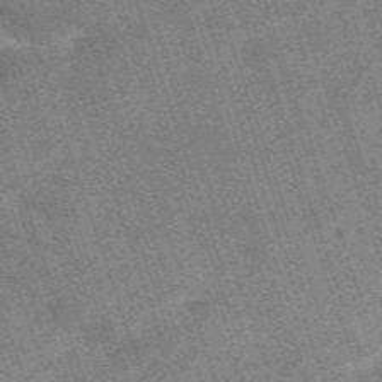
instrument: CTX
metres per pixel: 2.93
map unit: HNb
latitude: -53.9745
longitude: -48.1200
